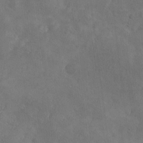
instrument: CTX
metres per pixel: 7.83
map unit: Ave
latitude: 10.4601
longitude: -105.8773
